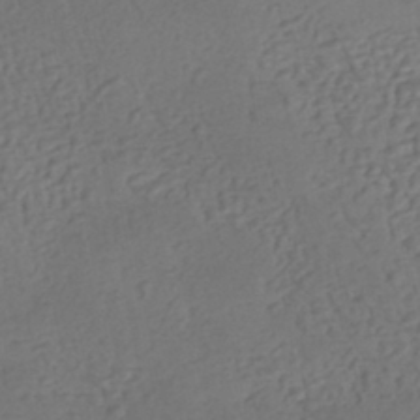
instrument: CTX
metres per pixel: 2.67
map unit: eHh
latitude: -42.9919
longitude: 120.6329
